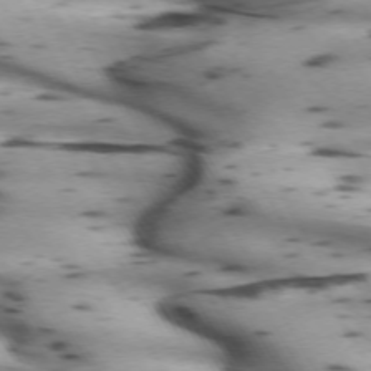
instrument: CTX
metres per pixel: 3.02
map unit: lApd
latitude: 72.0255
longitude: -52.1956
